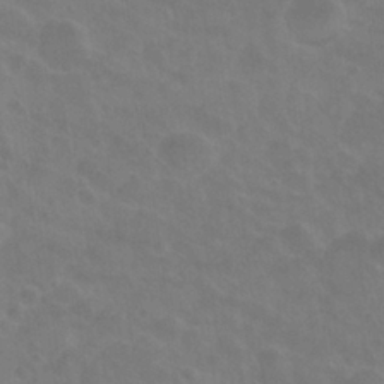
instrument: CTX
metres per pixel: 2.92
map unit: Nhu
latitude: 26.9325
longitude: -54.4601
